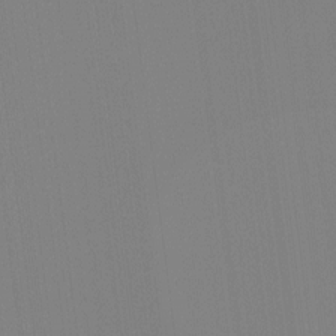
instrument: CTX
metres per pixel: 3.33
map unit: Hto
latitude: -8.1795
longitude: -51.1403
